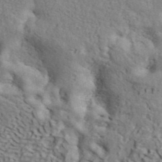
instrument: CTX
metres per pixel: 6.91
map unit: ANa
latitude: 41.0647
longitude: 51.4265
